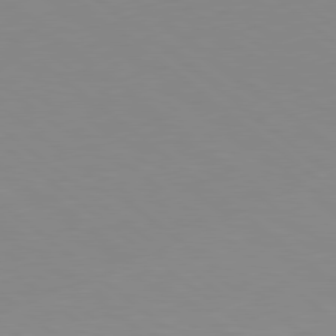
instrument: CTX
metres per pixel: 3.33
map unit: Hpe
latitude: 78.5735
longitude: -166.3278
